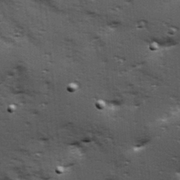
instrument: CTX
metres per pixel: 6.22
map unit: Hve
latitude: 24.3656
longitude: -96.4412
